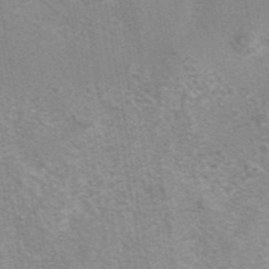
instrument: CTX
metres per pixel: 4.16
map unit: eAb
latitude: 42.3089
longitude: 107.2187
